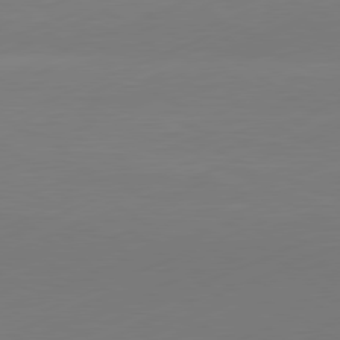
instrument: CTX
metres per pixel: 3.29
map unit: Ap
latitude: -81.7856
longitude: -85.9150
